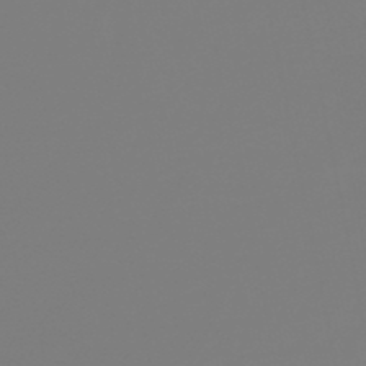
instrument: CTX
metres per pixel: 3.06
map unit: eHb
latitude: -49.7667
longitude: 84.9352
